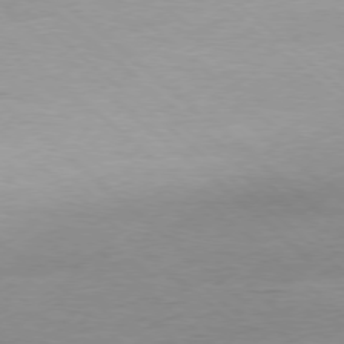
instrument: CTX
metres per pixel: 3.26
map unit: Ap
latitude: -78.1983
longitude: -87.9717
